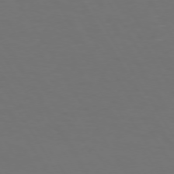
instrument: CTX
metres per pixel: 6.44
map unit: Hpe
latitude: 72.1767
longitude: -126.8191
